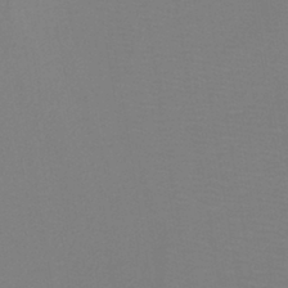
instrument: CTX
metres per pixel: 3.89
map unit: lHb
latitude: -41.1242
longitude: 52.5951
